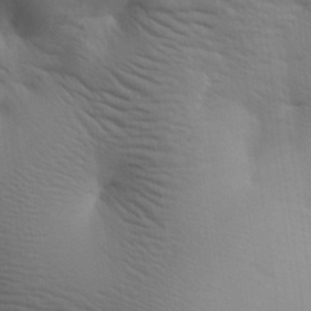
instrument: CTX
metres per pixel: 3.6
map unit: Aa
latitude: 27.5182
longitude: -138.5735
